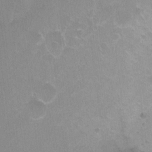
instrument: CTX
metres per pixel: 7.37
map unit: Ht
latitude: -6.1039
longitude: -35.8394
